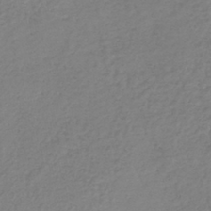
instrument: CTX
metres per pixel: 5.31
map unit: lHb
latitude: -41.4454
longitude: 73.0486
